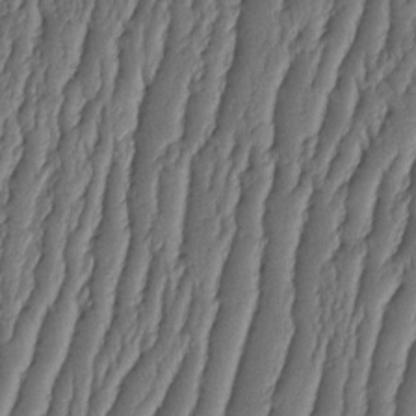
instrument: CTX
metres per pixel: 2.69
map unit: HNhu
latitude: -2.4251
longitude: 13.8234
